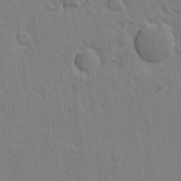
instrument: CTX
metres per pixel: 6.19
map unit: lAvf
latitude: 16.9892
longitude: -127.3860
